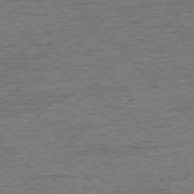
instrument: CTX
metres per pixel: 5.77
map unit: Ap
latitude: -76.8408
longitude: -94.8191
